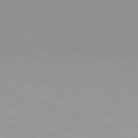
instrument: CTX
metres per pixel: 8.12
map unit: lApd
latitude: 81.7261
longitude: -169.3482
